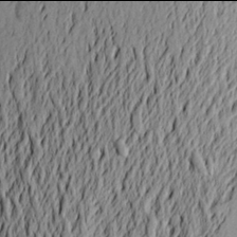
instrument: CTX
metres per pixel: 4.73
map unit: Aa
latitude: 21.9906
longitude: -149.5560
